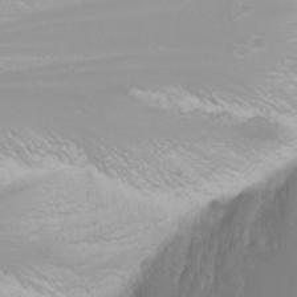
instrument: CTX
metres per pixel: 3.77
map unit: Nhu
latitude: -9.5966
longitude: -69.9717
